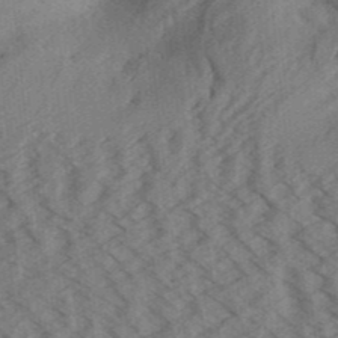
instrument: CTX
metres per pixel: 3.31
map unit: Aa
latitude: 31.9151
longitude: -138.6490
